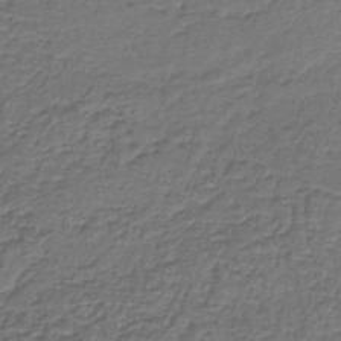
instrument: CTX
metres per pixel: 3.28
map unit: lHb
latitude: -39.8045
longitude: 61.0864
